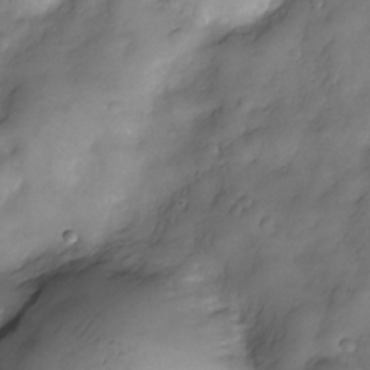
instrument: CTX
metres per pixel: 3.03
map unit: Nve
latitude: -25.8611
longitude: -148.7813
